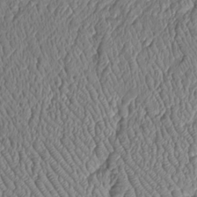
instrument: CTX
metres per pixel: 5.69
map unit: Htu
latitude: -6.3306
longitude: 155.6911
